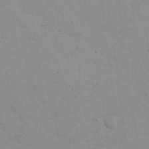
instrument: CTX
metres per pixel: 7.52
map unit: eHh
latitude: 21.8017
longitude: -65.1592
